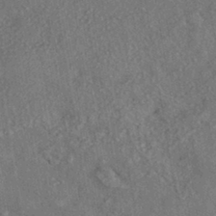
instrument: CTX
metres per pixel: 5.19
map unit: eHh
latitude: -41.4265
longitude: 120.8219
